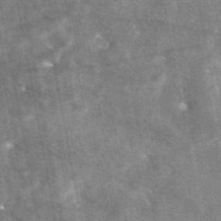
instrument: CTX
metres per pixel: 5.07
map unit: eAb
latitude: 47.0648
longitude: 122.1795
